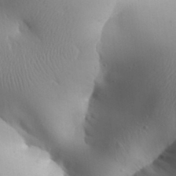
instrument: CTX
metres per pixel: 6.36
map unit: Aa
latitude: 31.9906
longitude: -143.7450
